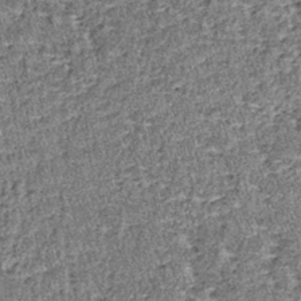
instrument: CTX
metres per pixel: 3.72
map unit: lHb
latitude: -38.6329
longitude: 65.0109
